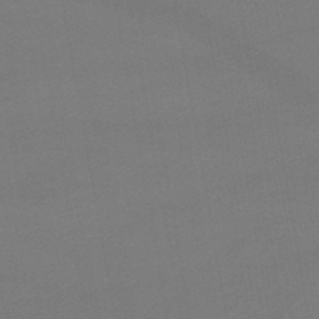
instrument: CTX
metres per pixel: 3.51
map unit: lHb
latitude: -46.8975
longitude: 67.6911
